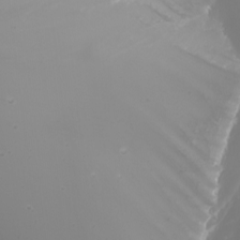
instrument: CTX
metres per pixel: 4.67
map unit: eHh
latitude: -5.8233
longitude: -88.2334
